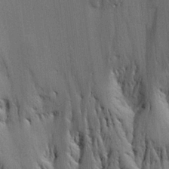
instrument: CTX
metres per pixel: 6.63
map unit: Aa
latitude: 21.0837
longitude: -144.2522
